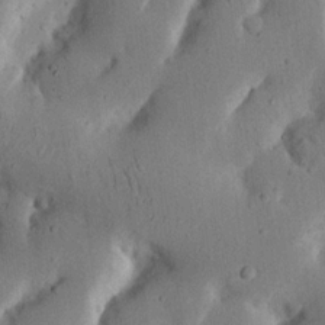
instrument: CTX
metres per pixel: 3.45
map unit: Nhu
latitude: 19.2726
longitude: -74.8380
